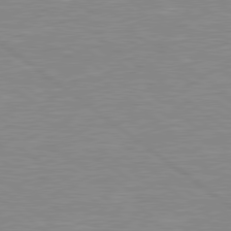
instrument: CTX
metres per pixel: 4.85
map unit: Hpe
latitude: 78.8947
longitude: -121.6316
